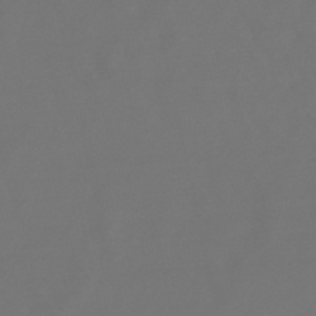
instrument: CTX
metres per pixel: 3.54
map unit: lHb
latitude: -47.8611
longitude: 72.6707
